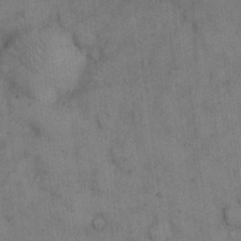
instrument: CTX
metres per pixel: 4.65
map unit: eHh
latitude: 15.0270
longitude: -62.9325
